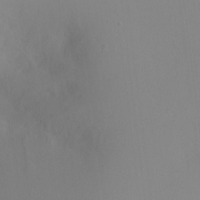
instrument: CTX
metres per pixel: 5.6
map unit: Ht
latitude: -6.5196
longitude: -20.2523
